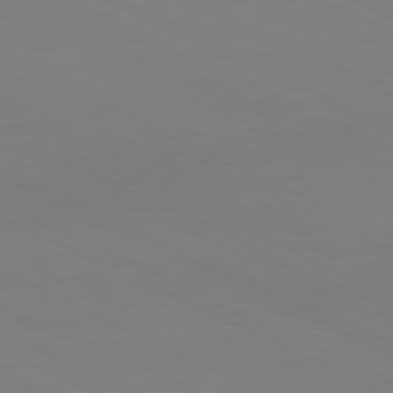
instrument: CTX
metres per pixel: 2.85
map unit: Ap
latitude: -82.0850
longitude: -71.7261
